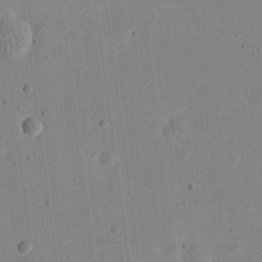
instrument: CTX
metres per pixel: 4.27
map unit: eHh
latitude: 21.1214
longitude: -70.0822
